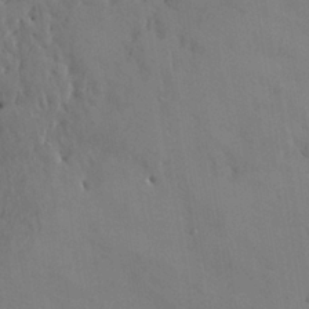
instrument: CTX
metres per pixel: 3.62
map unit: HNhu
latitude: 6.3089
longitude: -0.4601
